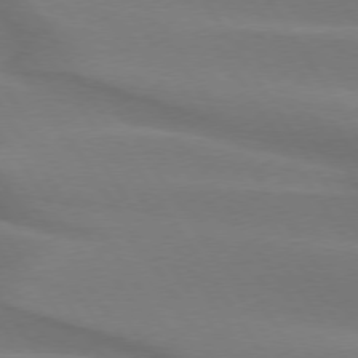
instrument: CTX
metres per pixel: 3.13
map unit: lApd
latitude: 74.9514
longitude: -66.4034
